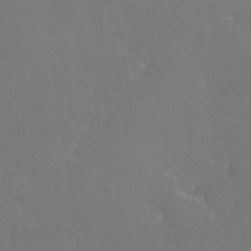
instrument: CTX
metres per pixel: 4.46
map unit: Nhe
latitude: -26.4629
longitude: -110.2712
